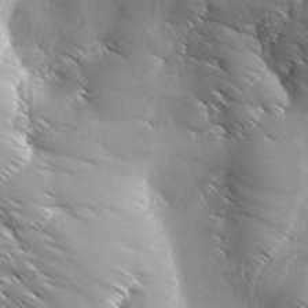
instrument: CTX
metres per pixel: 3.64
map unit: Ave
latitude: 1.4615
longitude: -114.1199
